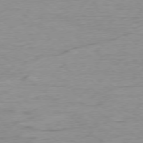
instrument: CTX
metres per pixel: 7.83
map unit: Ap
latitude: -77.4454
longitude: -79.0648
